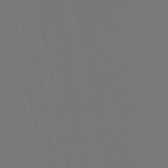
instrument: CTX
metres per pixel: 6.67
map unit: lHb
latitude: -47.8989
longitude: 69.2564
